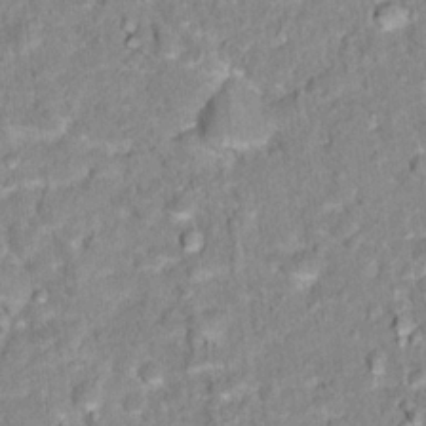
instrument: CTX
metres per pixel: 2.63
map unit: Hto
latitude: 16.7246
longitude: -36.5735
